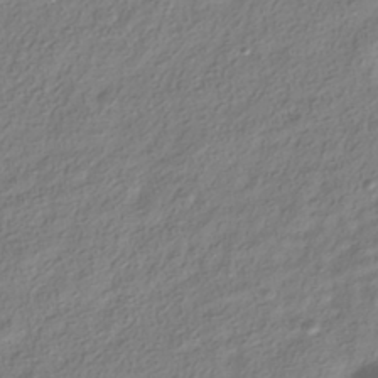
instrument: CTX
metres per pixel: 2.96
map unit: HNhu
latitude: -39.6533
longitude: 101.7288
